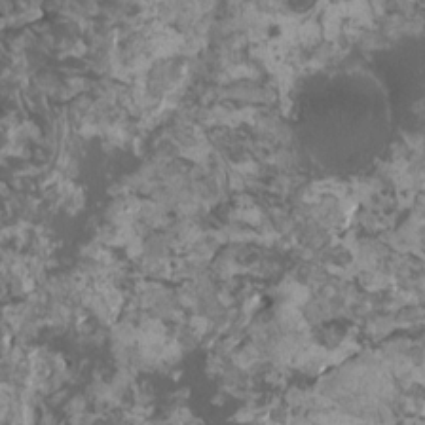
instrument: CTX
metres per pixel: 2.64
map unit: HNhu
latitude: -0.3118
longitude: 1.4266
